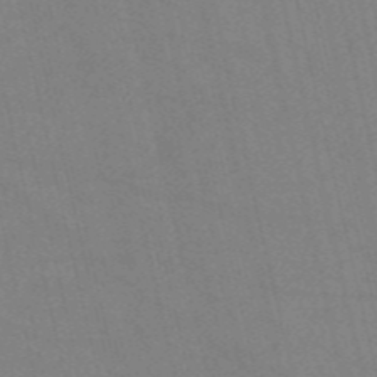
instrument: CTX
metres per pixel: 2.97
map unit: HNb
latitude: -55.1431
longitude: -38.3467
